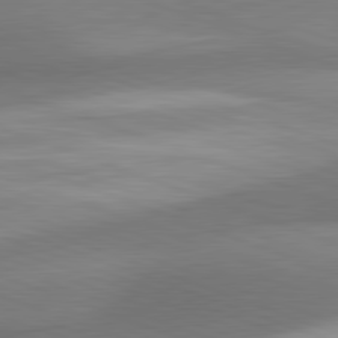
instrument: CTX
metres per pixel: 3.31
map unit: lApd
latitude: 81.3482
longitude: 140.0094
